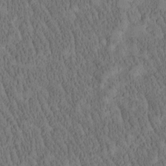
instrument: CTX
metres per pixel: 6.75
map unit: Htu
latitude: -3.9556
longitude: 175.1998
